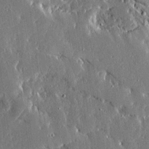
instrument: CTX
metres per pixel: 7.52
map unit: Ave
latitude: 15.9717
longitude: -139.2348
